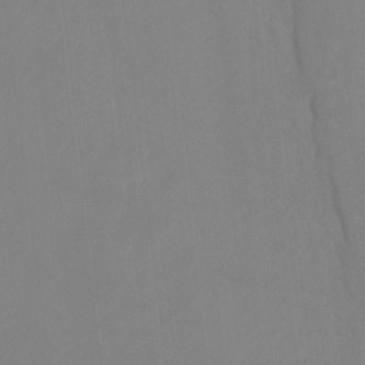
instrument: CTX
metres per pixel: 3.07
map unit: Ht
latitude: 0.8002
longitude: -34.3845
